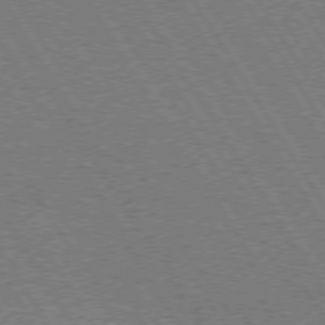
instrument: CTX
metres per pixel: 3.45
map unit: Hpe
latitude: 73.7261
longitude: -129.2726
